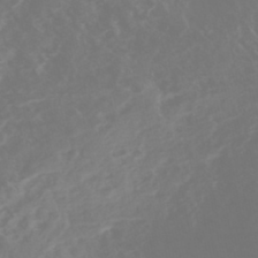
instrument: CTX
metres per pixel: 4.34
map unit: Nhe
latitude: -47.2376
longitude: -171.1781
